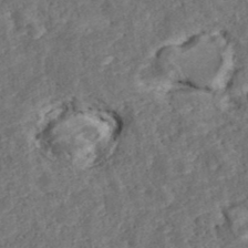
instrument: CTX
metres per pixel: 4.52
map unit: ANa
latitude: 40.1955
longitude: 18.1606
